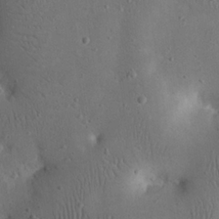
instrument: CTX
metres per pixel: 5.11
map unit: eHh
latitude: 24.1388
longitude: -67.6316
